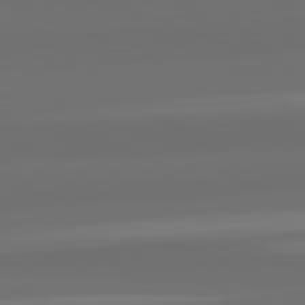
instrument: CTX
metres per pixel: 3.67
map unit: lApd
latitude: 82.3278
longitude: -167.3292
